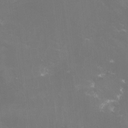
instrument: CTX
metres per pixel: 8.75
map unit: lHvf
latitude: -14.1795
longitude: -100.5735
